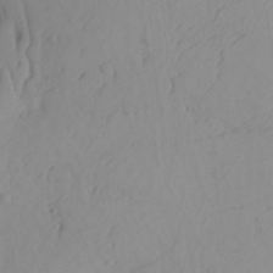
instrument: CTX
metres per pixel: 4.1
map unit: Aa
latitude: 24.7435
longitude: -131.4805
